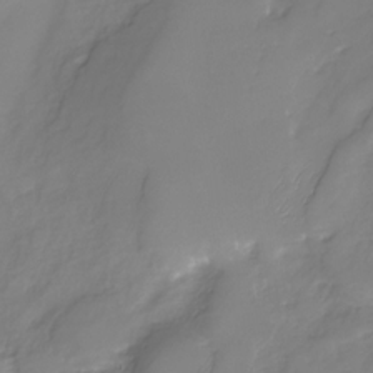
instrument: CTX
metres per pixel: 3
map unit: Nhu
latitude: -30.1039
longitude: -64.1956
